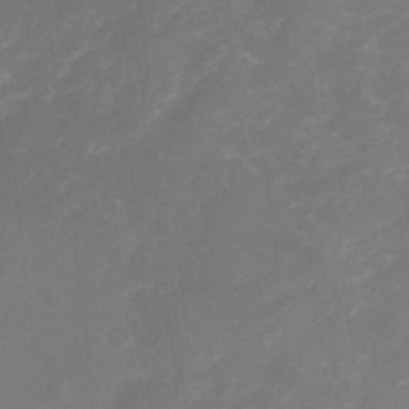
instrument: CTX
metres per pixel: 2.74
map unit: Nhu
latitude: -22.9731
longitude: -56.4601
